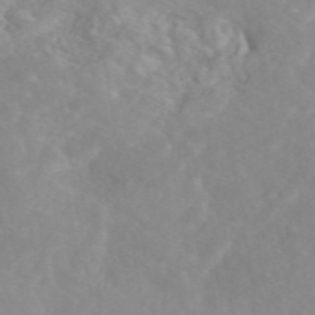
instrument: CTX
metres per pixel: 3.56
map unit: eAb
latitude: 45.3481
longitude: 126.7085
